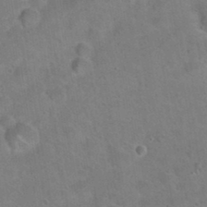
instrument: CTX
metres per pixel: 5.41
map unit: Hto
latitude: 21.2537
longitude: -50.1011
